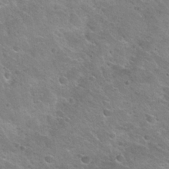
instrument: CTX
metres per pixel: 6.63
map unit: Hto
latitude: 25.0080
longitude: -49.8016
